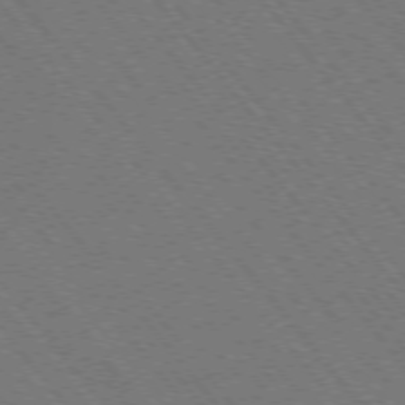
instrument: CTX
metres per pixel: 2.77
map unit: Hpe
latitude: -76.2362
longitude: -17.0836
